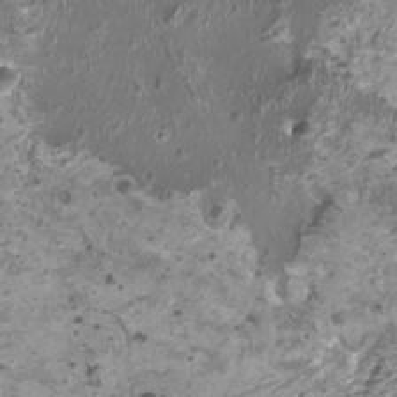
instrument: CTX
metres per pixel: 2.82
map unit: HNhu
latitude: 0.3278
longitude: 1.7478
